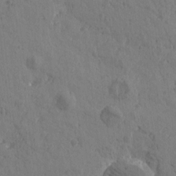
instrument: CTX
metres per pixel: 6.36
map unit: Htu
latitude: -0.6897
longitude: -175.7828
